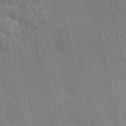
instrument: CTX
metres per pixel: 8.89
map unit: eAb
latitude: 48.7624
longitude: 105.9745
